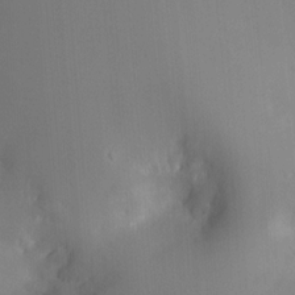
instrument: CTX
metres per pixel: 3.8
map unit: HNhu
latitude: 4.4979
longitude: -5.2537
